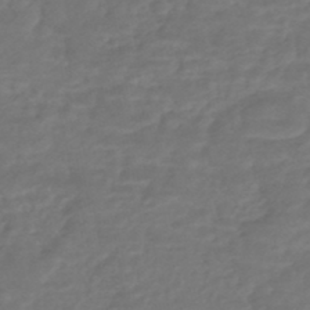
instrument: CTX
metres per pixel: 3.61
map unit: HNhu
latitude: -47.1242
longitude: 95.7288
